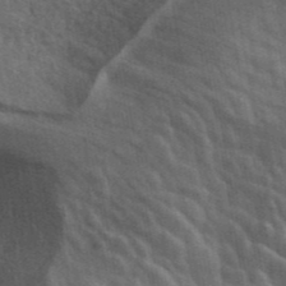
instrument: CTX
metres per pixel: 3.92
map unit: ANa
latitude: 41.7072
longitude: 13.7478
